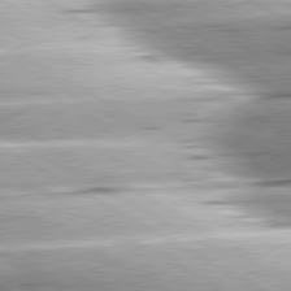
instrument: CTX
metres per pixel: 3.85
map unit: lApd
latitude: 80.2711
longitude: -157.0647
